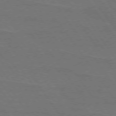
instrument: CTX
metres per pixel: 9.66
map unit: lApd
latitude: 74.8758
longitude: -56.6679
